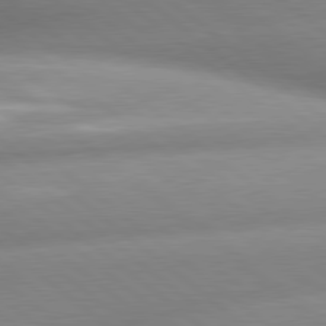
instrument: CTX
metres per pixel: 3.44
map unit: lApd
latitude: 80.1767
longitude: -160.2333
